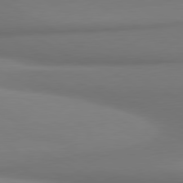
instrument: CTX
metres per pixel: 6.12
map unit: lApd
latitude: 80.2145
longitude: 174.1605
